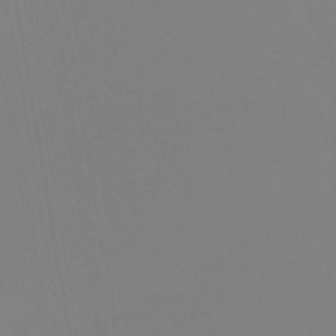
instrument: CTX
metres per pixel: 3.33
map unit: eHb
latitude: -50.1039
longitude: 74.3496
